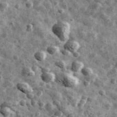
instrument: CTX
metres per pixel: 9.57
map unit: Ave
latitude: 42.1767
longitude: -107.7450
